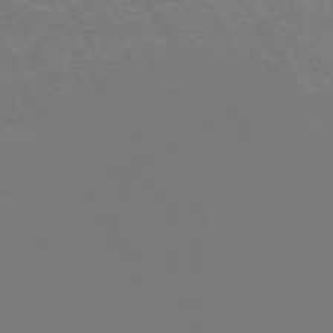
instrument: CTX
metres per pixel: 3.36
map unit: Hpe
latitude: -72.5196
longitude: 9.9367
